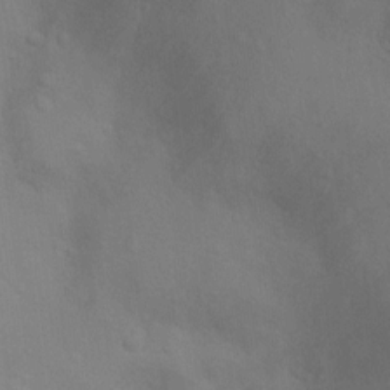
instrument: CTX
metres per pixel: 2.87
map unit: Ht
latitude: 5.6694
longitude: -28.9136
